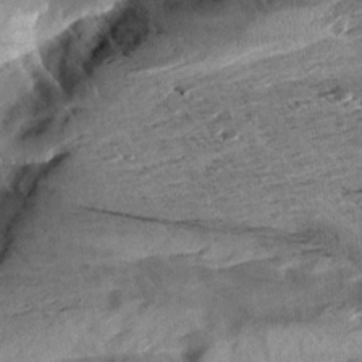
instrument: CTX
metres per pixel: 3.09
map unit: Aa
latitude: 10.8380
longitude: -141.3859
